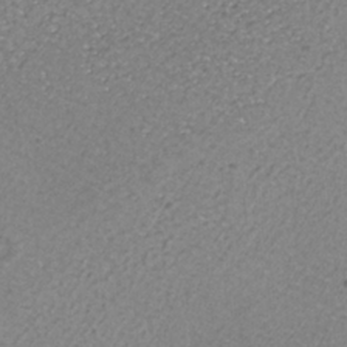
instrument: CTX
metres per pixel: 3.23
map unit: ANa
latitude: -36.2172
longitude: 94.8786
